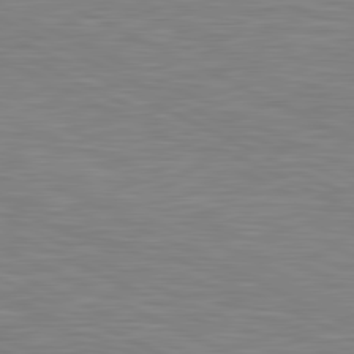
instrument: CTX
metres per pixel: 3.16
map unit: lApd
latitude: 81.2726
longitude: -169.4049
